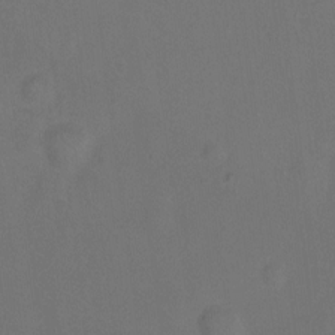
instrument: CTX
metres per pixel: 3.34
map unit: Hto
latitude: -12.5574
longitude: -40.5734
